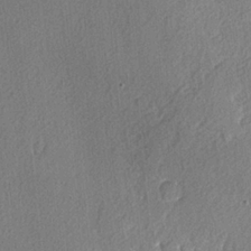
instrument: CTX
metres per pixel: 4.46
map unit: lAvf
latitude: -4.3873
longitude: -108.3656
